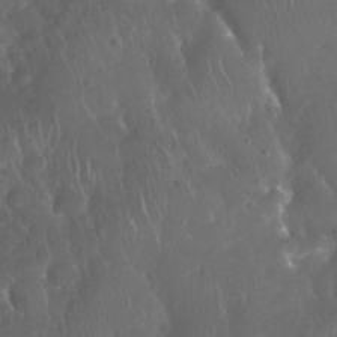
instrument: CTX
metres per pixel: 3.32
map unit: Nhu
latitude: 27.8961
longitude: -63.6694
